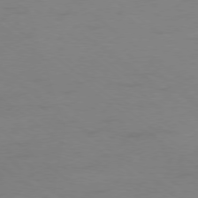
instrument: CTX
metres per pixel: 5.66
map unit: Ap
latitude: -78.4251
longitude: -75.2348
